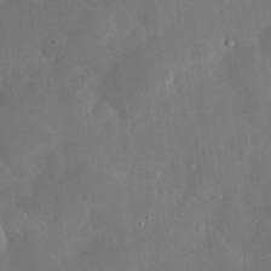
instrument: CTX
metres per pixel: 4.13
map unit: Hve
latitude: 25.4993
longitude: 150.7652
